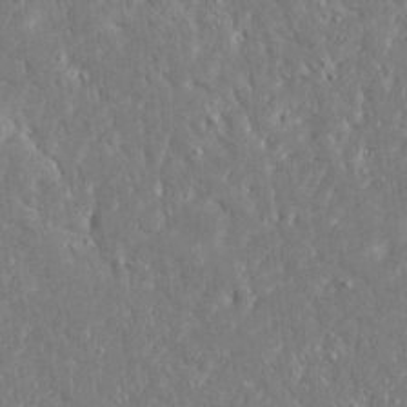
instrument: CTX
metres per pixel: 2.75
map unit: Ave
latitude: 17.2159
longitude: -140.6679
